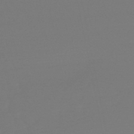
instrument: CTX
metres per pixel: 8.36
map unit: eHb
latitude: -50.0283
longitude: 77.7856
